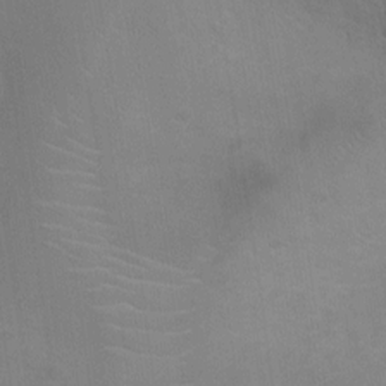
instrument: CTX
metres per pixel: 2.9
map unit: Ht
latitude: -3.7099
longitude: -17.4993
